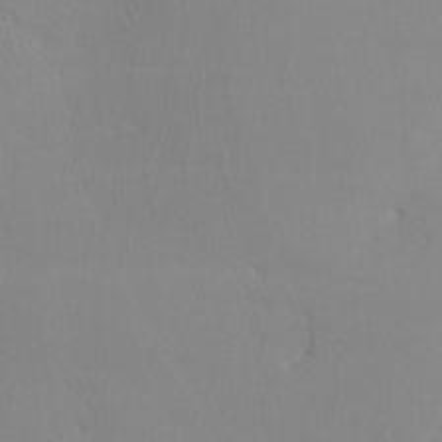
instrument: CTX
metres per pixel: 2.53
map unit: lHvf
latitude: -12.3117
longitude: -99.8205
